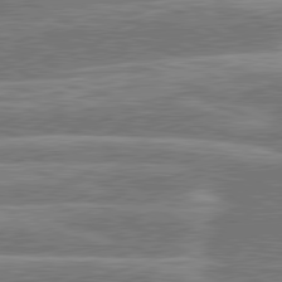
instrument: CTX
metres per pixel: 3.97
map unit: lApd
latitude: 80.6679
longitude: -131.1026
